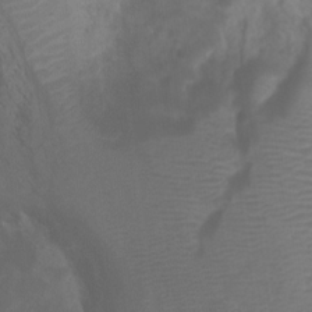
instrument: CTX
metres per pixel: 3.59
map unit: Htu
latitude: 2.3845
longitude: -22.1956
